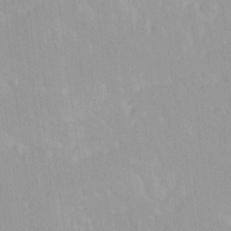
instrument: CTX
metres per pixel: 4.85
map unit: Ave
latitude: 19.8583
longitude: -136.6491
